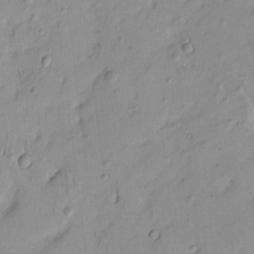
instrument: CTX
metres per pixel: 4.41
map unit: HNhu
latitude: -4.1039
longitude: 13.7478
